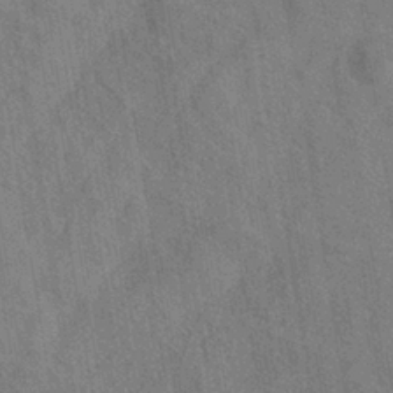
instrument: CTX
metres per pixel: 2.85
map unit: ANa
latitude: -38.4251
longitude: 96.1228
